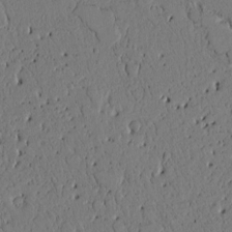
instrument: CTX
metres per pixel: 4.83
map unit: Htu
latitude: -3.4076
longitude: 170.1606
